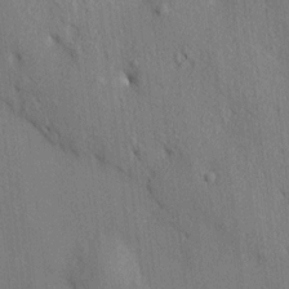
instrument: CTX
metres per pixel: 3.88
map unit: HNhu
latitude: 13.3860
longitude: 10.2740
